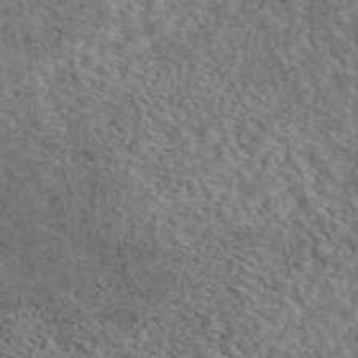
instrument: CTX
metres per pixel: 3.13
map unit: eAb
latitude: 43.5560
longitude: 109.1998
